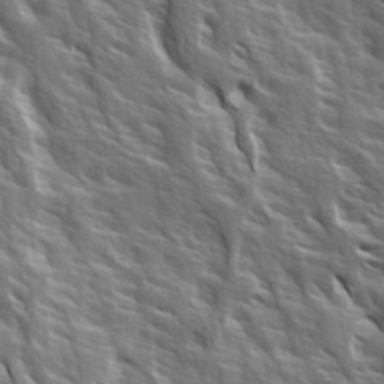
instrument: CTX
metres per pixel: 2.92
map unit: Ave
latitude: 15.0648
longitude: -131.9151
